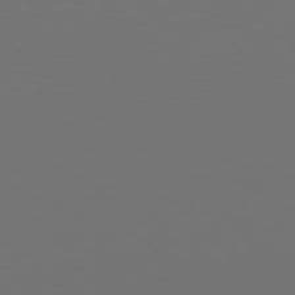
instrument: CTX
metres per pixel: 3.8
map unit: Hpe
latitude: 76.8380
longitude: -139.5182
